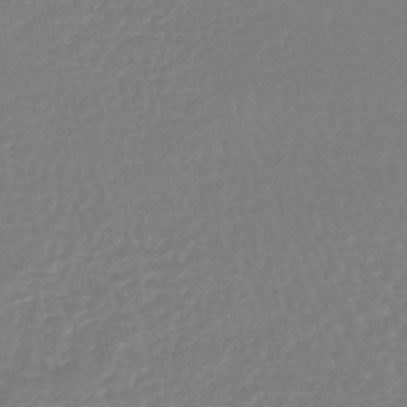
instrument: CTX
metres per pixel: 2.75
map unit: lHb
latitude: -44.5574
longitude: 78.0472
